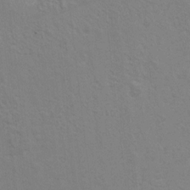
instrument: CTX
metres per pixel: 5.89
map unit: Hto
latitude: 9.0459
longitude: -35.3103
